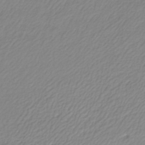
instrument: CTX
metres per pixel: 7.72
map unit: lHb
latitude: -40.7085
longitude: 70.0850
